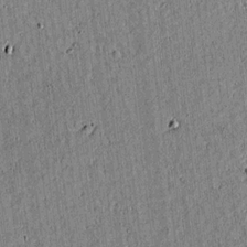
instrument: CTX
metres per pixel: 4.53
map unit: lAvf
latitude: 15.3293
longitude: -125.0269
